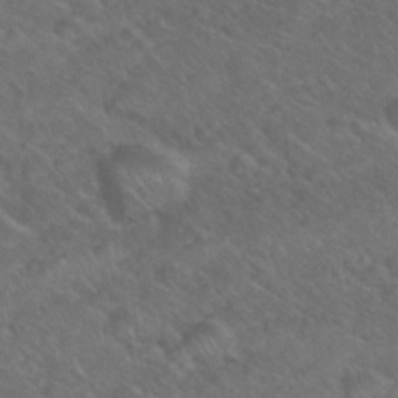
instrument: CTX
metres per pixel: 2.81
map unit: Nhu
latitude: 26.6302
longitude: -55.7449
